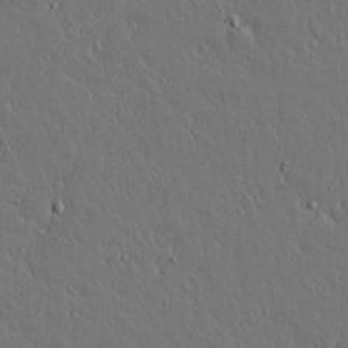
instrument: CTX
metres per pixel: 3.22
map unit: lAvf
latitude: 15.4994
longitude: -126.7813
